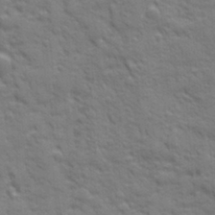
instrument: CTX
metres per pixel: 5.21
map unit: Ave
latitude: 19.8394
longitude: -133.5938
